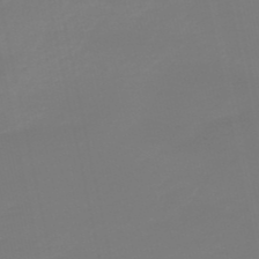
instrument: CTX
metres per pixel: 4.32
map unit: lHb
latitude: -49.9556
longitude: 80.1606
